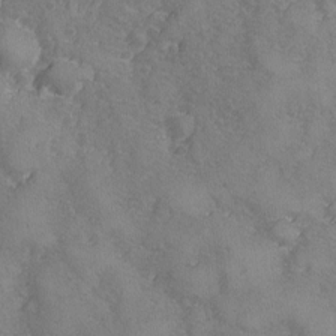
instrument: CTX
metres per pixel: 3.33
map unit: Ave
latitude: -8.1606
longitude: -118.1200
